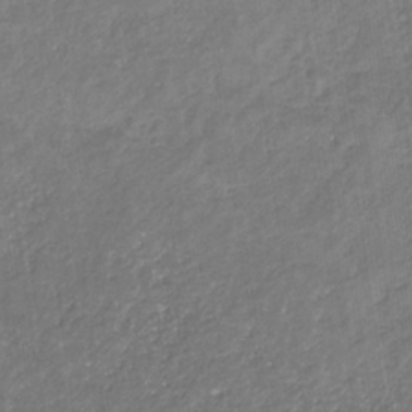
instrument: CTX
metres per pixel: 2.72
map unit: eHb
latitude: -30.9541
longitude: 67.2565
